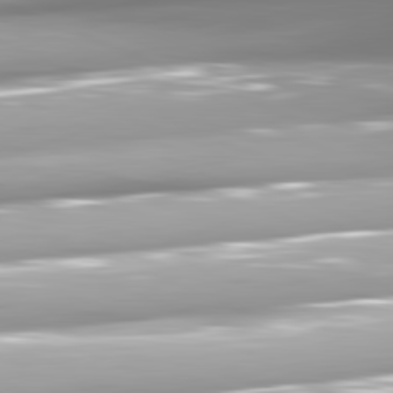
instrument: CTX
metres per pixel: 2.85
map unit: lApd
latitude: 81.6316
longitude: -147.8017
